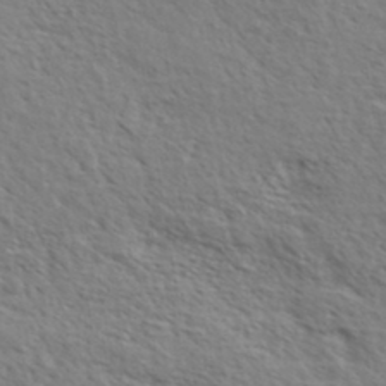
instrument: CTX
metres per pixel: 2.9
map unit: eHh
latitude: 36.4412
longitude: -139.2915
